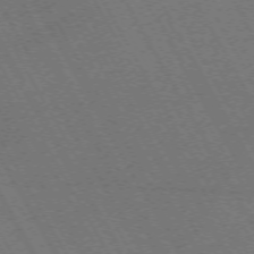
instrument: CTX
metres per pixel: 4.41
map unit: Hpe
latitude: -72.6140
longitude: 11.4832
